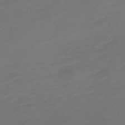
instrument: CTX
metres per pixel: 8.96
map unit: Nve
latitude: -58.9352
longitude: 56.7652
